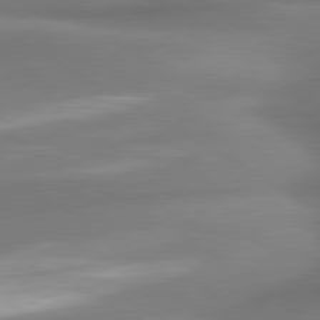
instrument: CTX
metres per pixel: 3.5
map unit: lApd
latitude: 80.1389
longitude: 178.3495
